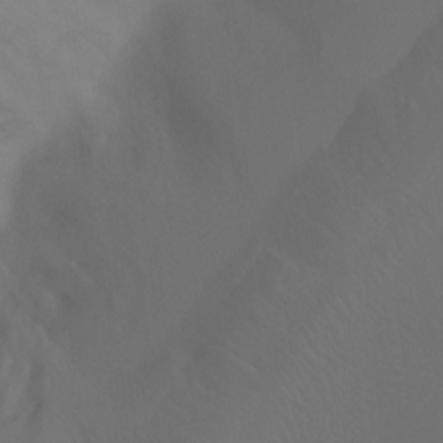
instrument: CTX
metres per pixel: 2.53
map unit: Ht
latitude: -7.6533
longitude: -27.8583
